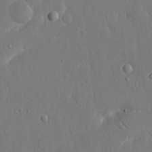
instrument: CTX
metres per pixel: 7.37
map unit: eHh
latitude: 16.5546
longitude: -70.9702
